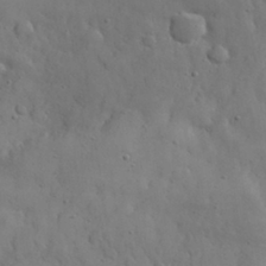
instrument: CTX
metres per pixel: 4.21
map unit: eHh
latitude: 31.0270
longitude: -69.0081
